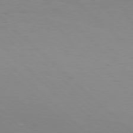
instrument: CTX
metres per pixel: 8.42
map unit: Hpe
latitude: 77.9150
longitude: -125.3670
